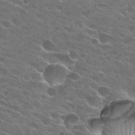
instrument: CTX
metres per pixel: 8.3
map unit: Hto
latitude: 25.4993
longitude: -43.2159
